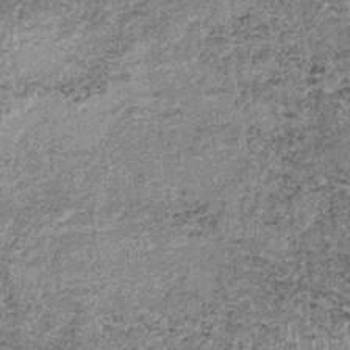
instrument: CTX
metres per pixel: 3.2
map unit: lHb
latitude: -37.5210
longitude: 66.6519
